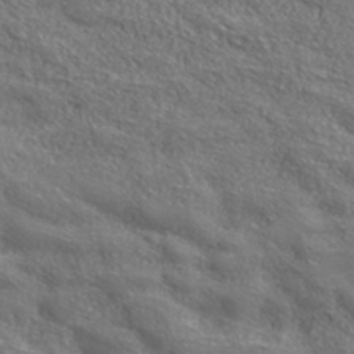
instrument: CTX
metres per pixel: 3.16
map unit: lHvf
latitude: 40.4978
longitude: -90.5924
